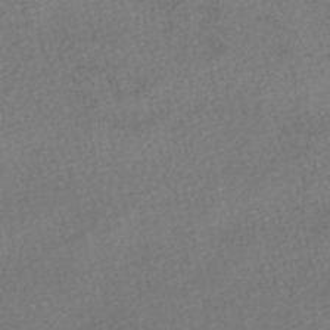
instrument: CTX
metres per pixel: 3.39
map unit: HNhu
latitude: -47.7477
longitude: 98.2361
